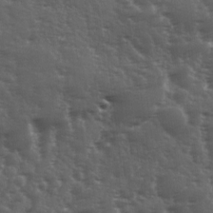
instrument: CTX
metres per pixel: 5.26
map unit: Ave
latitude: 11.7072
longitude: -103.8016
